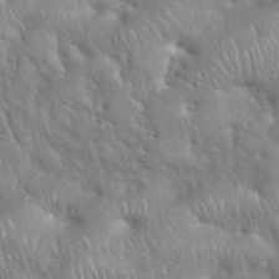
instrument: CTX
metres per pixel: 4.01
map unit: eHh
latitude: 39.1781
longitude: -57.8583
